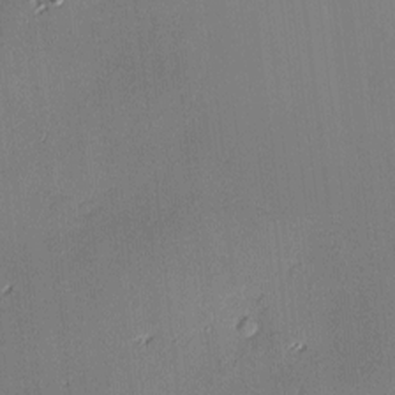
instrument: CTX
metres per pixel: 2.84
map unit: Hve
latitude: -9.8233
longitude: 175.5966
